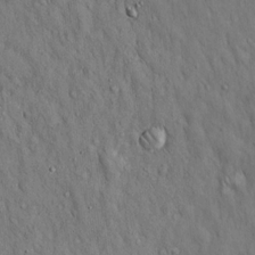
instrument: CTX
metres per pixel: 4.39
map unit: Hto
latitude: 15.8773
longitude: -58.4034
